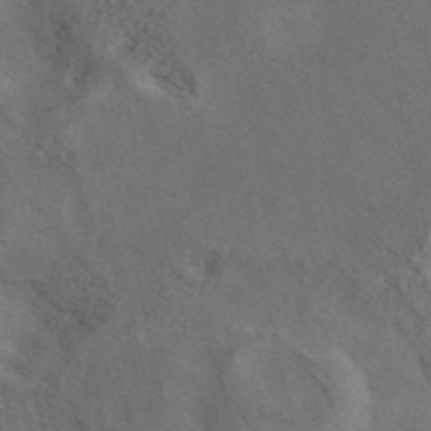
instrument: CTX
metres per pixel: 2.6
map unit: eAb
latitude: 42.3467
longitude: 108.8786
